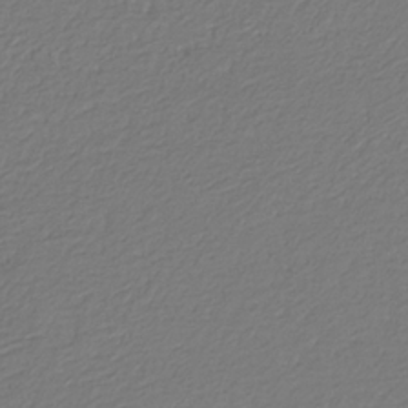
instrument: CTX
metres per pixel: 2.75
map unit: eHb
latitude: -30.0661
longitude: 67.3699
